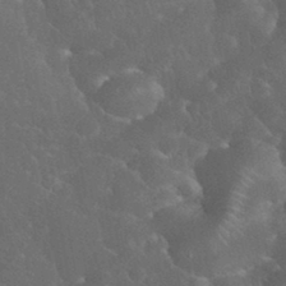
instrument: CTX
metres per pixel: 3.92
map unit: eHh
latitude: 33.9528
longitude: -64.1389
